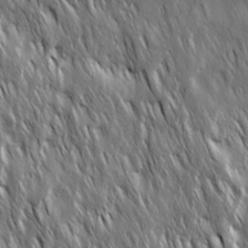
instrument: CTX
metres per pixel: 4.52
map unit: Ave
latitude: 15.1781
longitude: -134.5734
